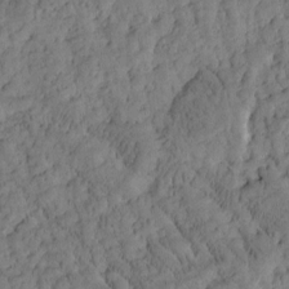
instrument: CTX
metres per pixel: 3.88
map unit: Htu
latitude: -3.6343
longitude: 173.7288
